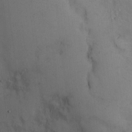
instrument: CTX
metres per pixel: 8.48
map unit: Hto
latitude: 9.3293
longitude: -60.5734
